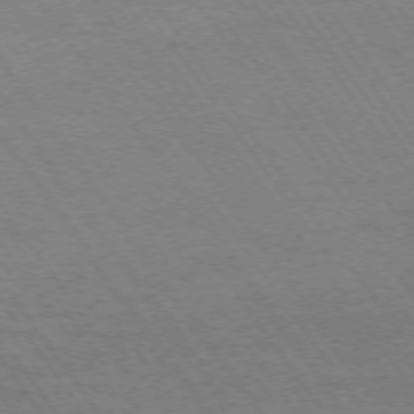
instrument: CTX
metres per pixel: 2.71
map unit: Ap
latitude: -74.7275
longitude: -83.1025
